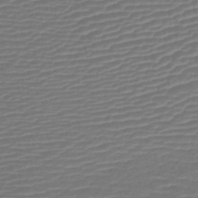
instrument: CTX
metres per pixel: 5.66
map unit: lHb
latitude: -42.5195
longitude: 77.0109
